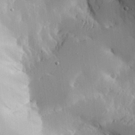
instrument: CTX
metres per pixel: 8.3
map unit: Aa
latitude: 25.4048
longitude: -127.3104
